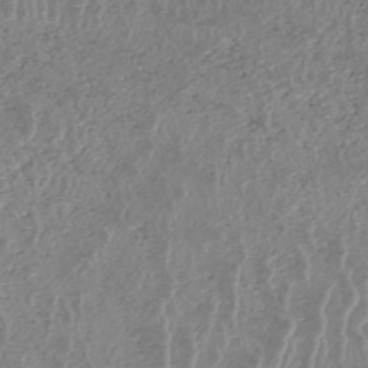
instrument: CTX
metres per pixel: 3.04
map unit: HNhu
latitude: -47.7666
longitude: 30.9541
